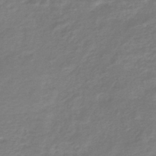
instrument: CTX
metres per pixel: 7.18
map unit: HNhu
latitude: -46.8408
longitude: 98.5385
